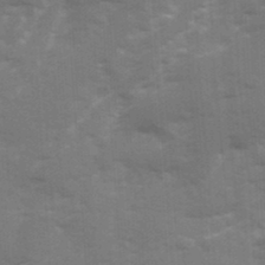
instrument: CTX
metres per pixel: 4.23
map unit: Ave
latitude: 12.6869
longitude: -102.4979
